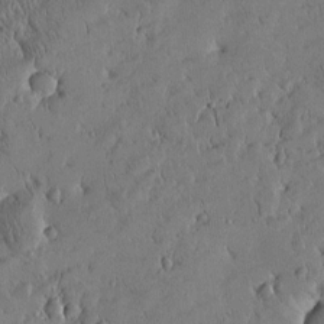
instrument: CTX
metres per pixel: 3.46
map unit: Htu
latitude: -4.6329
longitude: 174.9352
